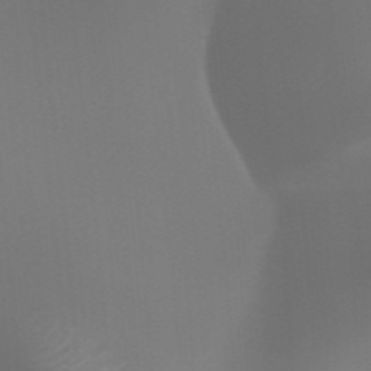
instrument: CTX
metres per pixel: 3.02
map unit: HNhu
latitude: -47.8611
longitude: 30.5196
